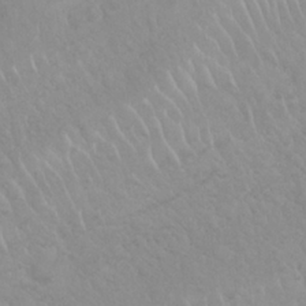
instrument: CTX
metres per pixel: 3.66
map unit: Nhu
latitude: 26.5168
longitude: -61.9906
